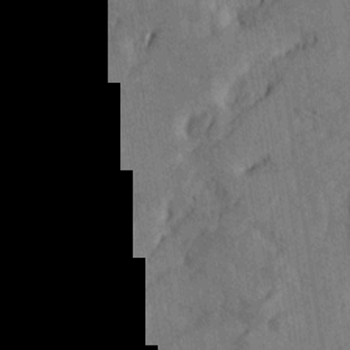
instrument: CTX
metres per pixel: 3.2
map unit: Htu
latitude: -4.1794
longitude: -177.7449
